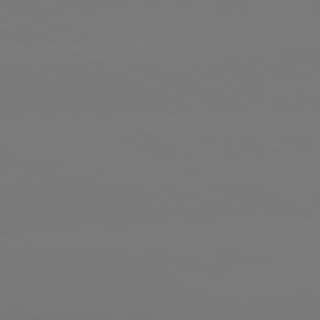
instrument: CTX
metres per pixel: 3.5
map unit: lApd
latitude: 80.7246
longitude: -148.2523
